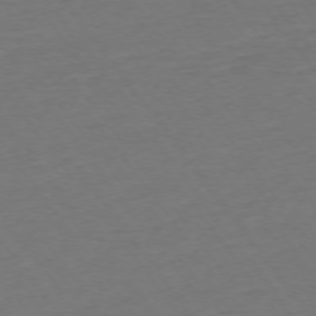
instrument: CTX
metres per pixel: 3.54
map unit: Ap
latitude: -75.0676
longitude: -84.8947
